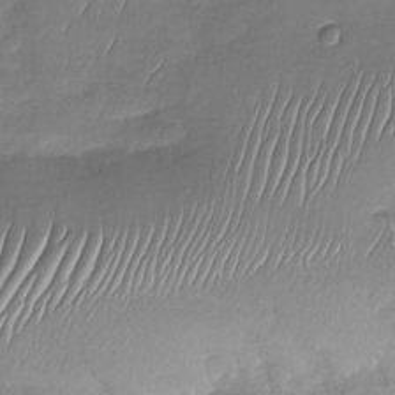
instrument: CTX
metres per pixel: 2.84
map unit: Nhu
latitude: -27.8233
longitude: -61.6694
